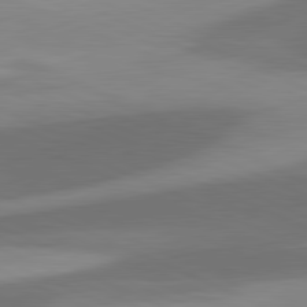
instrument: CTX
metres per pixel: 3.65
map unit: lApd
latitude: 81.5749
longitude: 125.5966
